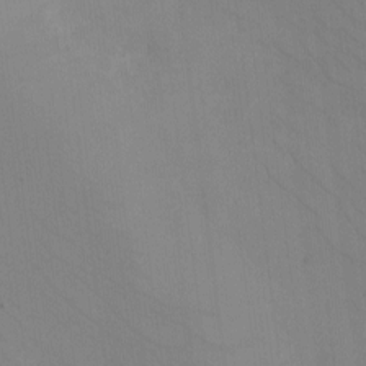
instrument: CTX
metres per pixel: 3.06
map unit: eHh
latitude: -8.9353
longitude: -67.5938
